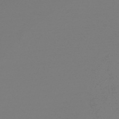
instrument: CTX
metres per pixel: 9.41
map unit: HNb
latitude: -50.1795
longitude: -42.8758
